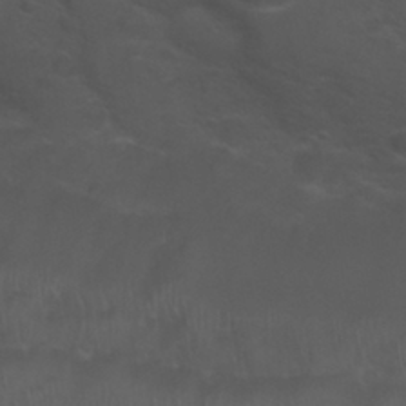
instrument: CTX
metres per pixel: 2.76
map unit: Nhu
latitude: 29.4804
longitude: -50.4790
